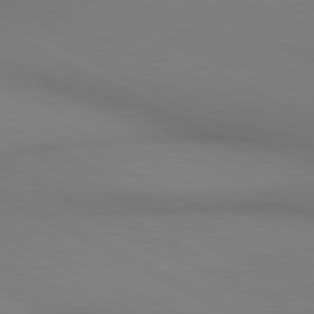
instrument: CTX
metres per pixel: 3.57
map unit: lApd
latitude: 80.6113
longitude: 145.4832
